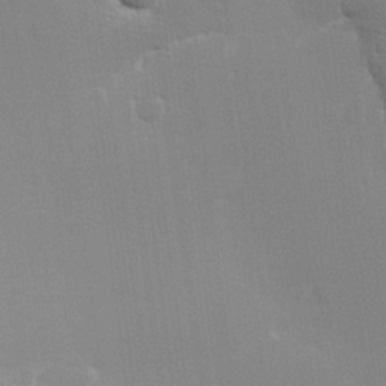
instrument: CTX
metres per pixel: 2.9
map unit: lHvf
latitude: 23.5749
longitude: 141.0297
